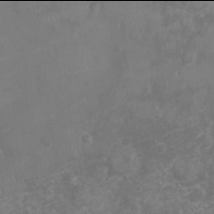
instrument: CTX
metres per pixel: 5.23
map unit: Ht
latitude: -6.0094
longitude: -20.9514
